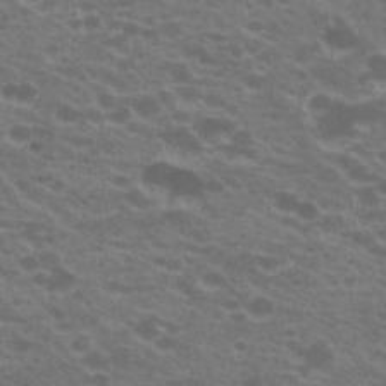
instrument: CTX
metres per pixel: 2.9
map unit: Hto
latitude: 22.1578
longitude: -37.2537
